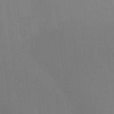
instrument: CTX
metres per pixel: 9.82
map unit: Ht
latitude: -15.4455
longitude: -48.8569
